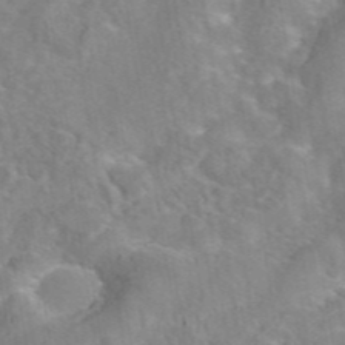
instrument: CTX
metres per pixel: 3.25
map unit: eAb
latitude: 44.9513
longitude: 109.5210
